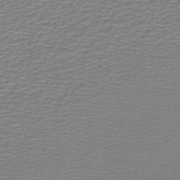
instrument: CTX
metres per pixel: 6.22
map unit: HNb
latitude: -45.5210
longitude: 55.1809
